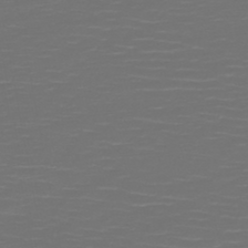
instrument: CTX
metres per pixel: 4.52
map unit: HNb
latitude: -47.9178
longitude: -44.5734
